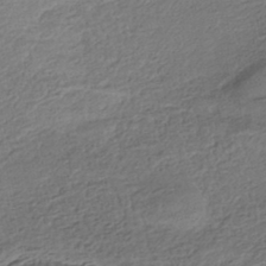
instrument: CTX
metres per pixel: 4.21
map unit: HNhu
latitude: -43.3131
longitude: 104.5951
